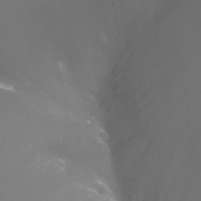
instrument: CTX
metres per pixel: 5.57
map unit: Nhu
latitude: -7.6910
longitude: -74.2145
